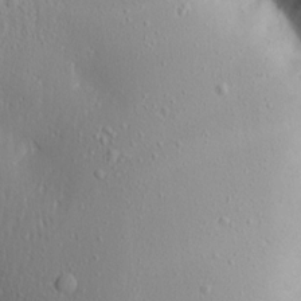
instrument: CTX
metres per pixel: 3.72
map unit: Aa
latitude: 18.1955
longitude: -147.6505
